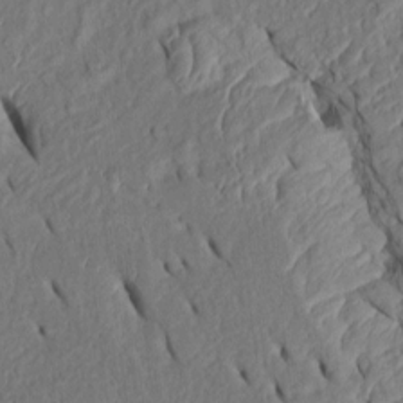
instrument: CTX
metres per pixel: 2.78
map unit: Htu
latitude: 0.8002
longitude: 149.5777
